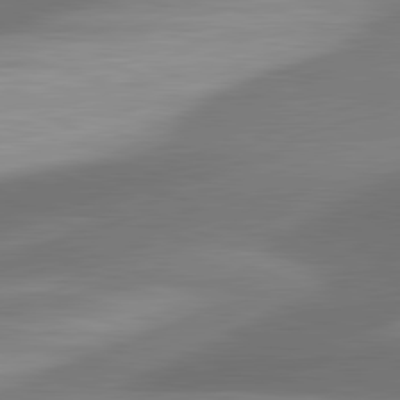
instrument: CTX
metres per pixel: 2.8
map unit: lApd
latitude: 81.4615
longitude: 129.8045
